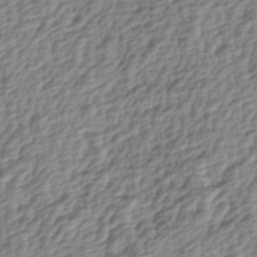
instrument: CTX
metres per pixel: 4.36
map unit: lAa
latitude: -4.1794
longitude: -122.8191
